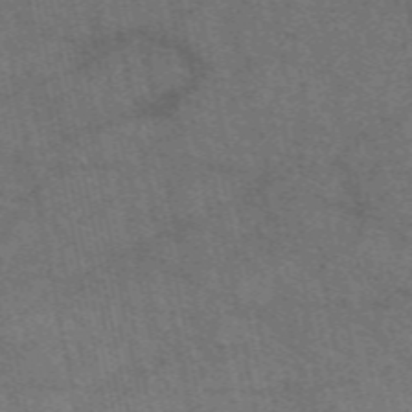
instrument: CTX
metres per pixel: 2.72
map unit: eAb
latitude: 51.4048
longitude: 107.5777
